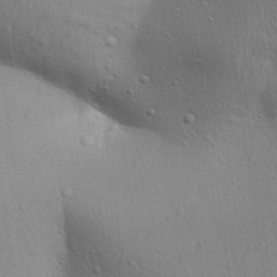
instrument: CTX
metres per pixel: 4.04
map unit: Aa
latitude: 30.9136
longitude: -145.7072
